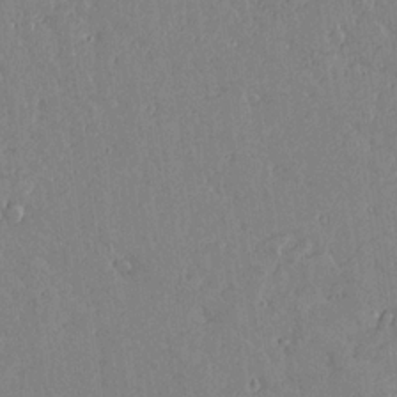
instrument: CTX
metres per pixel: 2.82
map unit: lAvf
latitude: 15.7639
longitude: -127.7261
